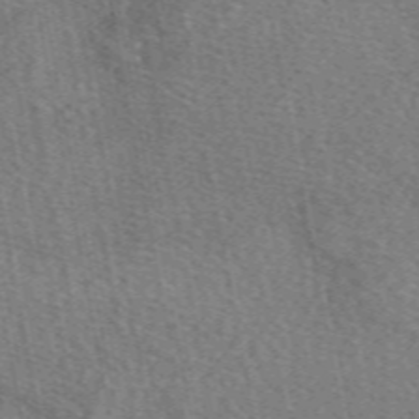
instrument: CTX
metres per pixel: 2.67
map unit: eAb
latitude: 50.3845
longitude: 115.6533
